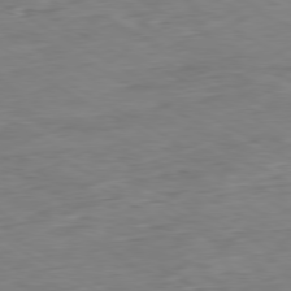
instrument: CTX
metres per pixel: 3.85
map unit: Ap
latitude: -80.3873
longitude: -83.9717
